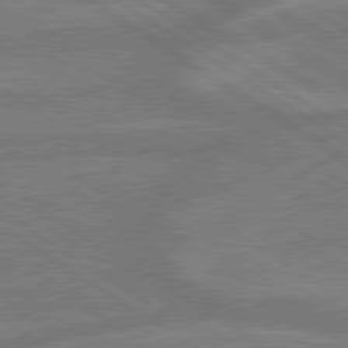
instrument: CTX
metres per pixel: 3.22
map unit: lApd
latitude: 79.4805
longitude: -165.3671
